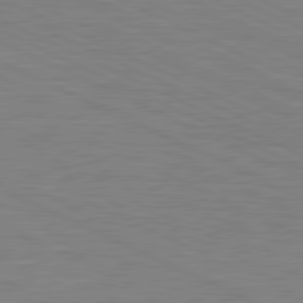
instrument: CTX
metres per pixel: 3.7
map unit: lApd
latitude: 81.1214
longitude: -170.1767
